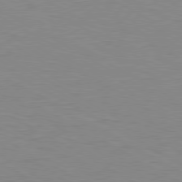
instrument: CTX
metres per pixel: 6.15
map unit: Ap
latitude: -80.5952
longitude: -51.7827
